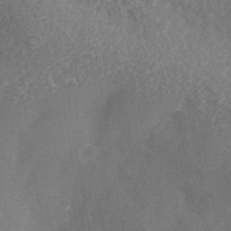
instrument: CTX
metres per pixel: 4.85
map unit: Nhe
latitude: -41.2943
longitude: -110.7058
